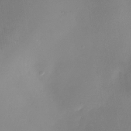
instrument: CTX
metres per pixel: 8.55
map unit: Nhe
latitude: -32.0094
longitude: -116.7246
